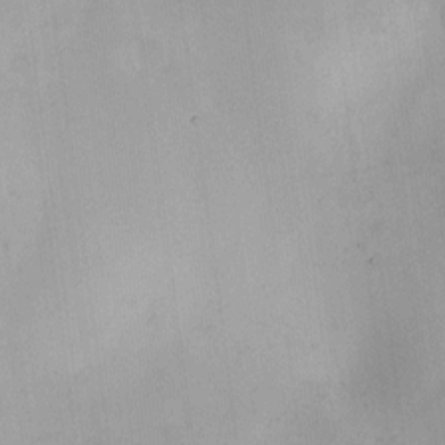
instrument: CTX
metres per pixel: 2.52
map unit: HNhu
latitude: 6.6490
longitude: 9.5021
